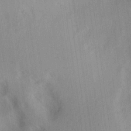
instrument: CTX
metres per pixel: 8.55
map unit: lAa
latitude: 17.8394
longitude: -138.4223
